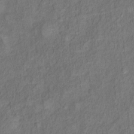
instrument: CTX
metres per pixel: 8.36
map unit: Ht
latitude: 10.2712
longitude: -40.1766
